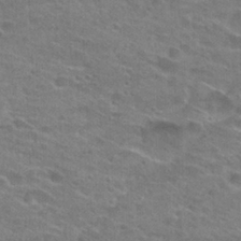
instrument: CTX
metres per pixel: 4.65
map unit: Hto
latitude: 24.6868
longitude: -43.9717
